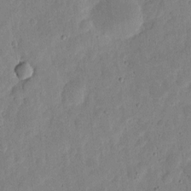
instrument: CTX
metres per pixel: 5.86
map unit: eHh
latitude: 5.5371
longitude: -71.5938
